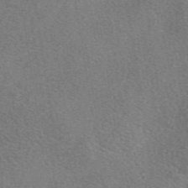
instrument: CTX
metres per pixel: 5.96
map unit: eAb
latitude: 49.0081
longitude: 115.1242
